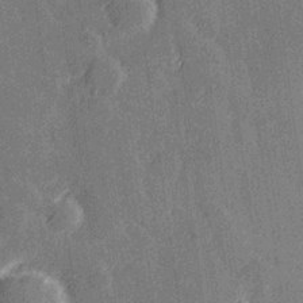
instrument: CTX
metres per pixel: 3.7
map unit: Hve
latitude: 27.3482
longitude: 145.5399
